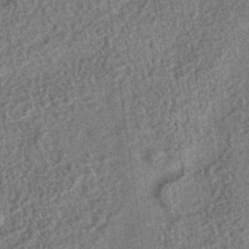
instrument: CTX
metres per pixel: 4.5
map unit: HNhu
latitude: -41.0864
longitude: 95.4454
